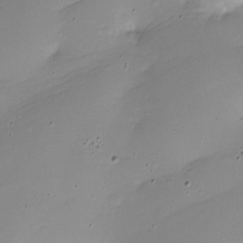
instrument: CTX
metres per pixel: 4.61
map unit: Nhe
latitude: -20.0472
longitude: 143.9556
